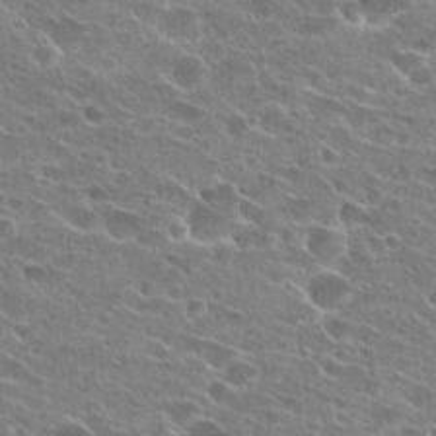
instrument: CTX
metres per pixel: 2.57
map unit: Hto
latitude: 24.4978
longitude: -43.1025
